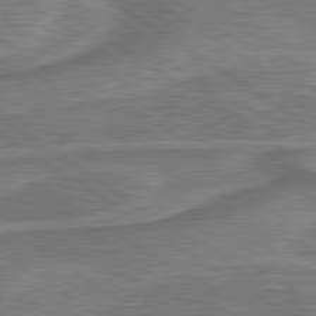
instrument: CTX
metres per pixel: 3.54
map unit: lApd
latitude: 79.8395
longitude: 173.1242
